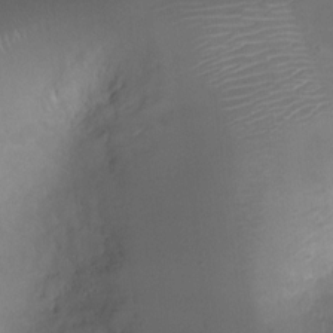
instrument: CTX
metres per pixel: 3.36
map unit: Ht
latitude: -4.7463
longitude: -19.2537
